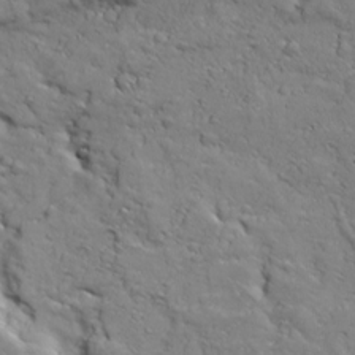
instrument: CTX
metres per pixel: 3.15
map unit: Ave
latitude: 17.8394
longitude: -132.8002
